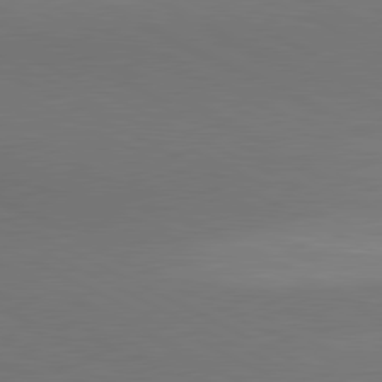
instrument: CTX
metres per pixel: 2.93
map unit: lApd
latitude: 80.7813
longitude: 138.1795
